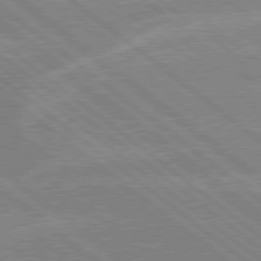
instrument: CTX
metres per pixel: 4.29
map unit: lApd
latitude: 79.0270
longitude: -160.2144
